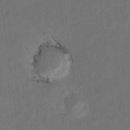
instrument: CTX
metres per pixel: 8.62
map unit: Hto
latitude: 8.6680
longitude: -34.5545
